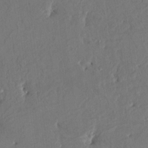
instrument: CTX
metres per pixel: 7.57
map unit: HNhu
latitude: 4.9325
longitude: -4.7813
